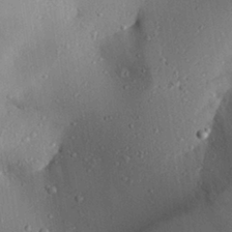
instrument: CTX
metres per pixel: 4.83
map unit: Aa
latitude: 28.1767
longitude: -131.1970
